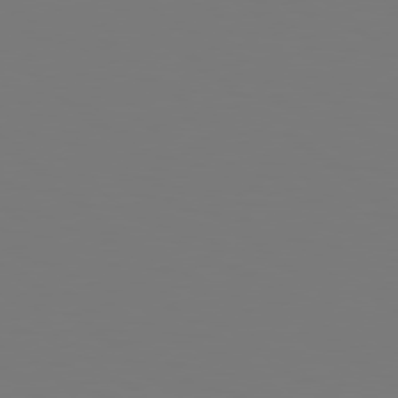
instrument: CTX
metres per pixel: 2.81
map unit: Hpe
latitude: 78.7624
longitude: -163.7450
